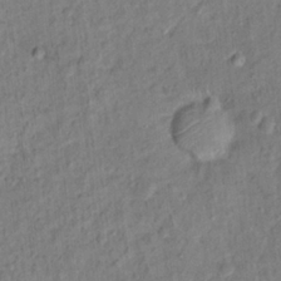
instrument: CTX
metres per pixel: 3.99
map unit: Hto
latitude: 13.7261
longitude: -38.6868
